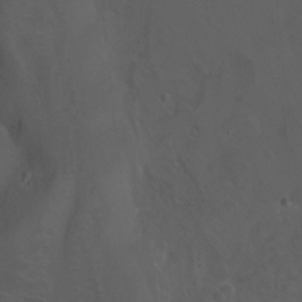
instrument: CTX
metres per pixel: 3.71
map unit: Ht
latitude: -3.2942
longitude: -60.1766
